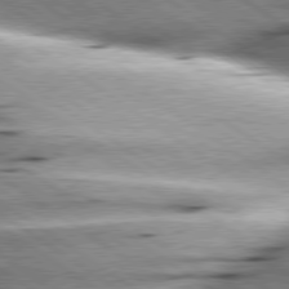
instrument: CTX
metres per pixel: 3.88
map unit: lApd
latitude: 79.6316
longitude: -155.3104
